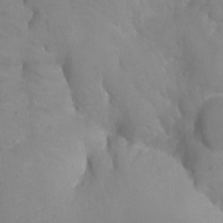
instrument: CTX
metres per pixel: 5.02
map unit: Aa
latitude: -12.6896
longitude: -67.4048
